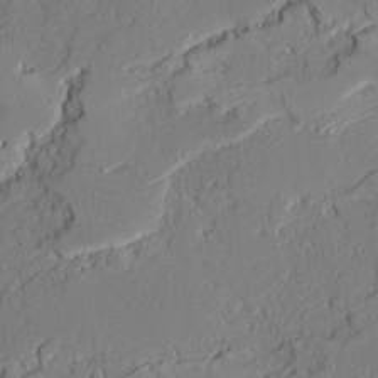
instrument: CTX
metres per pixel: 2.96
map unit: Ave
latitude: 21.4427
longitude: -128.6112
